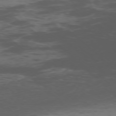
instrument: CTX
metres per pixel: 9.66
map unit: Ap
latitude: -76.4818
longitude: -67.1781
